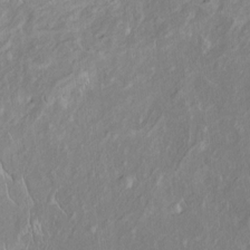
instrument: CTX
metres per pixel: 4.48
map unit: Htu
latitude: -6.2550
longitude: 152.3684
